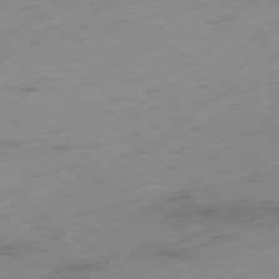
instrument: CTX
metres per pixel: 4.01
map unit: Ap
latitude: -79.0108
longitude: -58.9136
